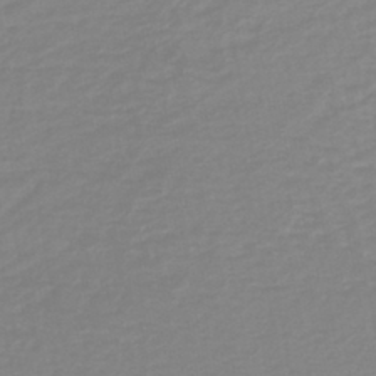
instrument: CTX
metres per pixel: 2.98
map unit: lHb
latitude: -40.0472
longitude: 65.0865
